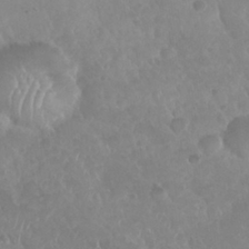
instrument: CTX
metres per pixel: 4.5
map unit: Nhu
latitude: 28.6868
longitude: -54.8002
